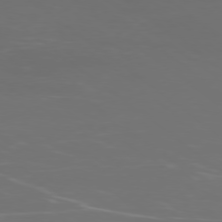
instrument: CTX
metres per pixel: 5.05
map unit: Ap
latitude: -78.6707
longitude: -94.5357
